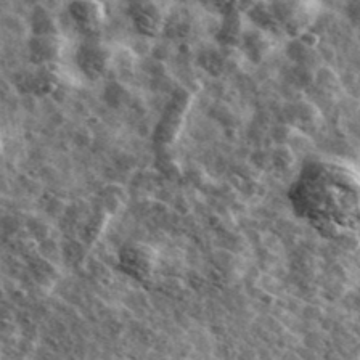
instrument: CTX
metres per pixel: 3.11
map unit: Ave
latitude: 41.8961
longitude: -107.6316
